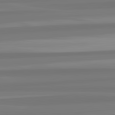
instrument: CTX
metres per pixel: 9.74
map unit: lApd
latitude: 82.8002
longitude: 174.1227
